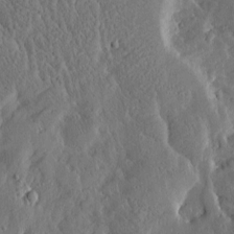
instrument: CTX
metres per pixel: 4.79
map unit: Htu
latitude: -4.1605
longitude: 174.3306
